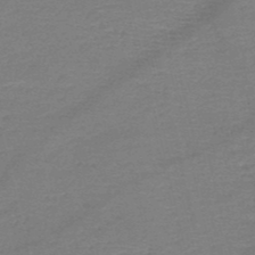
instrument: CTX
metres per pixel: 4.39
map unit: HNb
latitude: -49.6155
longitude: -42.3089
